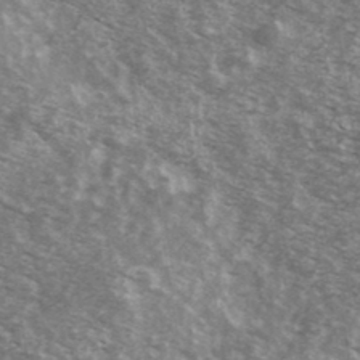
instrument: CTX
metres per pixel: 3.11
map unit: Ave
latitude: 39.3859
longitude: -108.9135
